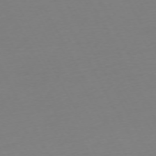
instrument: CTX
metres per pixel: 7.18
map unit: Ap
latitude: -73.6344
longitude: -69.2915
